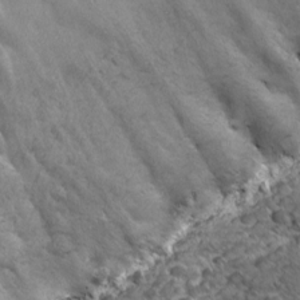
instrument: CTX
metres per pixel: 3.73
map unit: Ave
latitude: -9.9745
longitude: -119.7449
